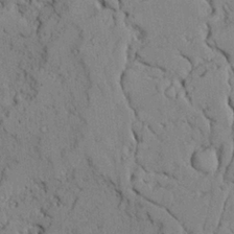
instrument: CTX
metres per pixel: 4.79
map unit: Ave
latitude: 23.9906
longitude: -131.1026
